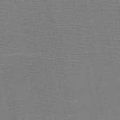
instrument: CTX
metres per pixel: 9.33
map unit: HNb
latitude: -47.6533
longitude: -40.1199
